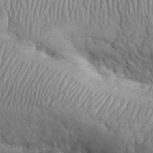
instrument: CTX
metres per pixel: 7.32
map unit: eHh
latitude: 32.3278
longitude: -66.7435
